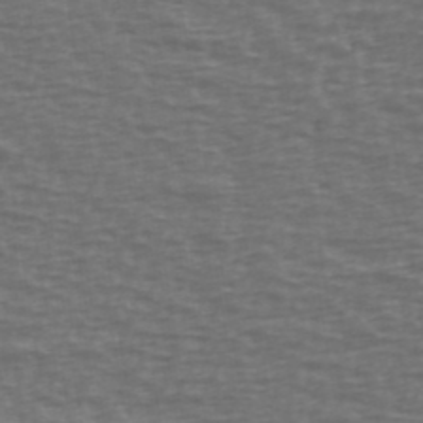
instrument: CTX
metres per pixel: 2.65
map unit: Ave
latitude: 39.4615
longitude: -113.3859
